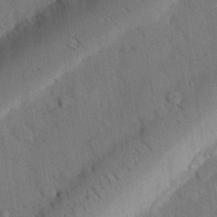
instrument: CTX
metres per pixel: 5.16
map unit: eHh
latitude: 27.8583
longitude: -80.5357
